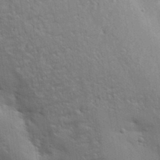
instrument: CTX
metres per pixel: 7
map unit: Aa
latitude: 33.8394
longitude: -143.0081
